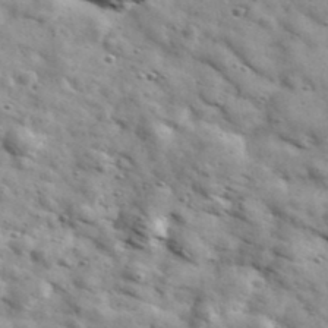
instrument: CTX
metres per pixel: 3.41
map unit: Ave
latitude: 41.4426
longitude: -107.3860
